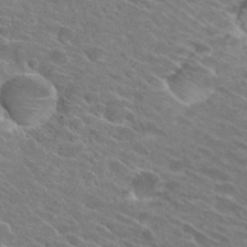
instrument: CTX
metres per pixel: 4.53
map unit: Hto
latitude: 26.4223
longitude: -42.4223
